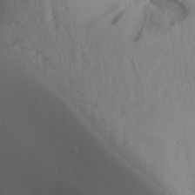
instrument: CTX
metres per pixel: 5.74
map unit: Aa
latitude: 26.7624
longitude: -132.7813
